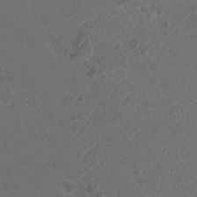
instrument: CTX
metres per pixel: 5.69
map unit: Htu
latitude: -11.1809
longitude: -73.0080
